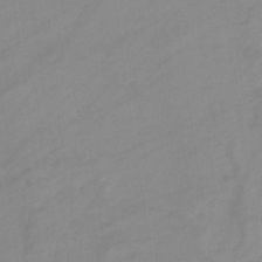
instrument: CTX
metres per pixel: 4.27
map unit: eHb
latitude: -33.9745
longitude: 72.7274
